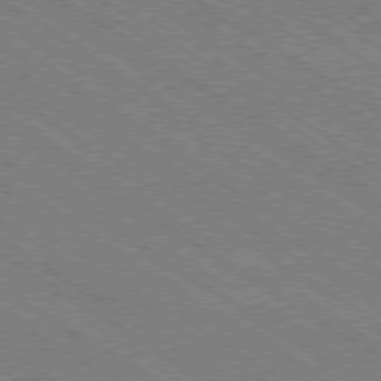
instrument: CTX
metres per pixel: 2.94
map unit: Ap
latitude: -79.4076
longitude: -79.6883
